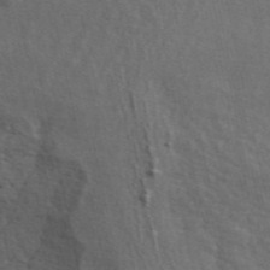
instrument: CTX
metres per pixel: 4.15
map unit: ANa
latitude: 49.5749
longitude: -79.4427
